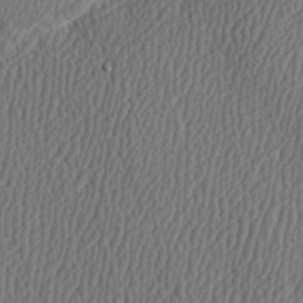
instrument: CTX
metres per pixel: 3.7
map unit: Hve
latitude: 3.4615
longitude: -124.5167
